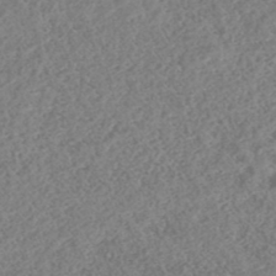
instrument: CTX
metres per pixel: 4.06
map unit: HNhu
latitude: -46.4818
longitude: 29.5588
